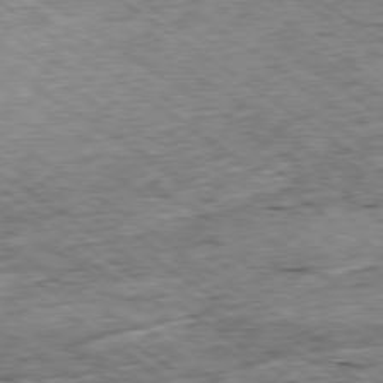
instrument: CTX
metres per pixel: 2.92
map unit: Ap
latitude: -79.3509
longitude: -87.2726
